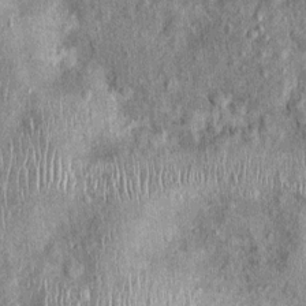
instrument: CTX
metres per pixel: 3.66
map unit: Nhu
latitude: 0.5167
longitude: -16.3089
